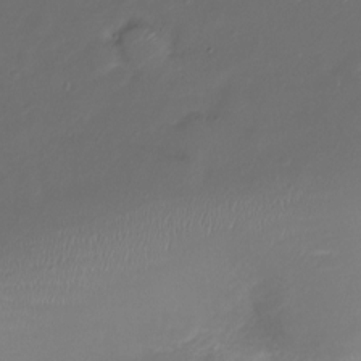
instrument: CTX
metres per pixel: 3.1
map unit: Nve
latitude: -20.9730
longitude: 105.4454
